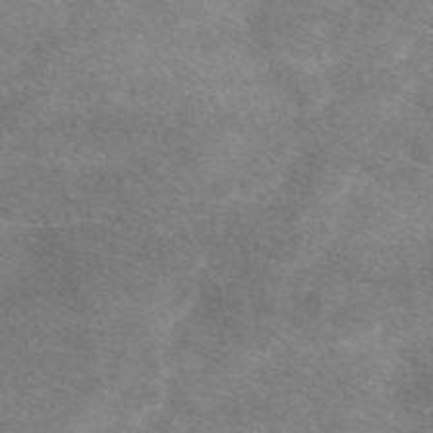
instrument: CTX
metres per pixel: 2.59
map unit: eAb
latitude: 48.1767
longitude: 123.0109
